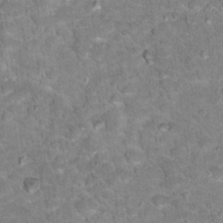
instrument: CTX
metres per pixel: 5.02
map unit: Hto
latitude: 18.2144
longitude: -35.9717
